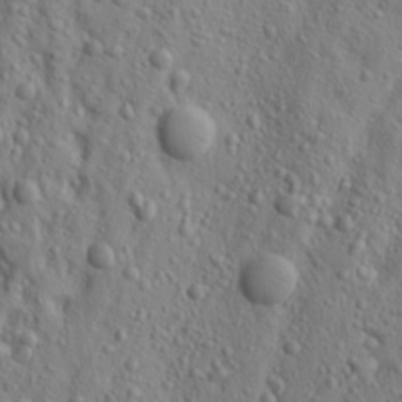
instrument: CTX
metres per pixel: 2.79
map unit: lAa
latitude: 22.1578
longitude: -137.9339
